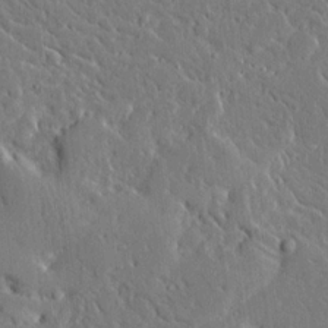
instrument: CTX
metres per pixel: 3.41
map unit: Ave
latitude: 14.5168
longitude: -139.5938
